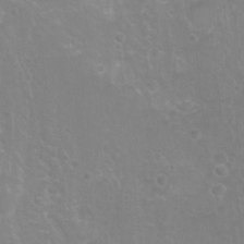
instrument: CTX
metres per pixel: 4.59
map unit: Nhu
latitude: 6.9703
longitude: -19.5182
